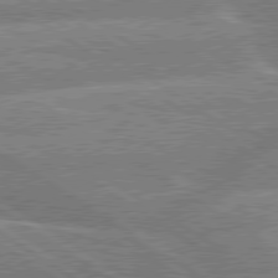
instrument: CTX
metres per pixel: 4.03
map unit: lApd
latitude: 79.7072
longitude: -157.8583
